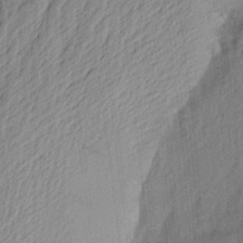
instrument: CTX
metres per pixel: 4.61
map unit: Aa
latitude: 22.8569
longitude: -150.5168
